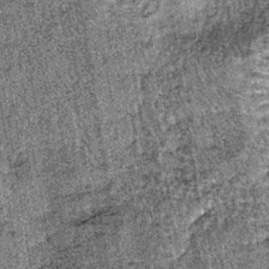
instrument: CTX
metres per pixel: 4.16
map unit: lHb
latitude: -37.8233
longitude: 67.6911
